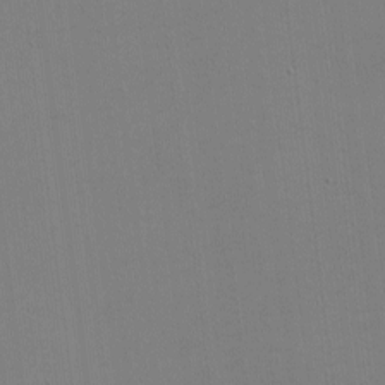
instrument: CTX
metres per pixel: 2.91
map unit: eHh
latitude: -3.0486
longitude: -79.8206
